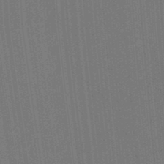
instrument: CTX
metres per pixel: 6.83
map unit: Ht
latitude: -2.3306
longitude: -27.4615
